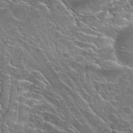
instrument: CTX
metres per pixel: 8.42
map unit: Hto
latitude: 27.0081
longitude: -50.1766
